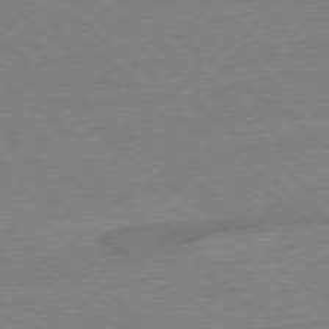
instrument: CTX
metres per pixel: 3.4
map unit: Ap
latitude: -78.4440
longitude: -95.7261
